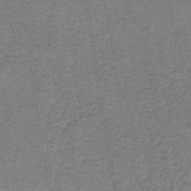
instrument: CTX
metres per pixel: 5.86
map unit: HNb
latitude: -35.5210
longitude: 54.1228
